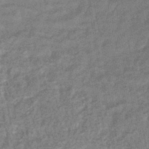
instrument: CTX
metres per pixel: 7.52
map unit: lHb
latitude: -44.2551
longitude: 80.7274
